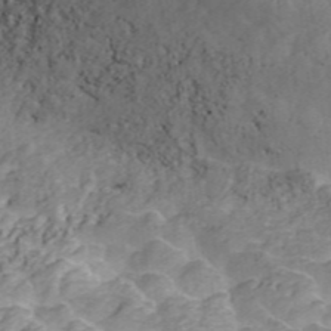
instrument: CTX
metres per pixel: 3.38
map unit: ANa
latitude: 45.9339
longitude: 22.5385
